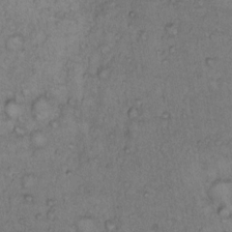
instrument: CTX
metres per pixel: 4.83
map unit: Hto
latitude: 10.4223
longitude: -58.3656
